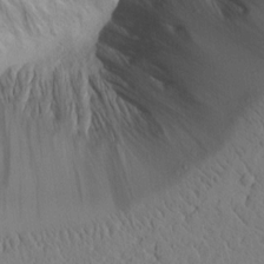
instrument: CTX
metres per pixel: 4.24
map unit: lAvf
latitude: 5.9339
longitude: 159.4265
